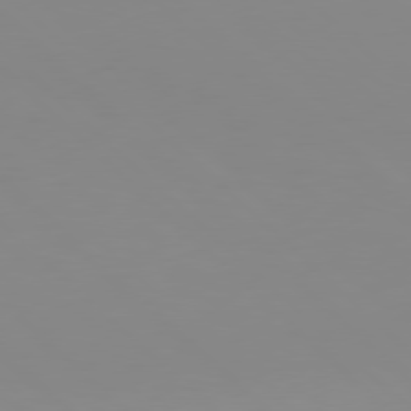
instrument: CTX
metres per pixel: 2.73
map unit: Hpe
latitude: 77.3481
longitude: -132.8002
